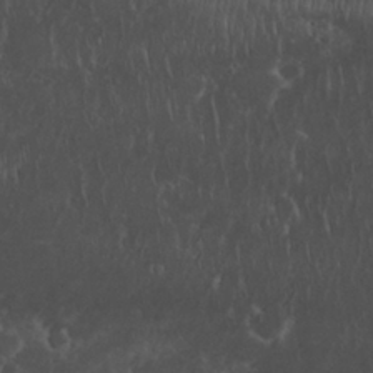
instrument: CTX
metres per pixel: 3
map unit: Nhu
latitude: 28.6301
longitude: -67.1970
